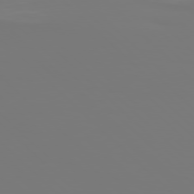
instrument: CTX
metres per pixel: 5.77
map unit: Hpe
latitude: 77.4993
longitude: -134.5168
